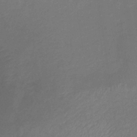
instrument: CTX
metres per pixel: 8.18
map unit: lHb
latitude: -37.7288
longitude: 73.3509
